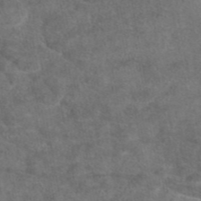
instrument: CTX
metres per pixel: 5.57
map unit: eAb
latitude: 45.1592
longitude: 108.3495
